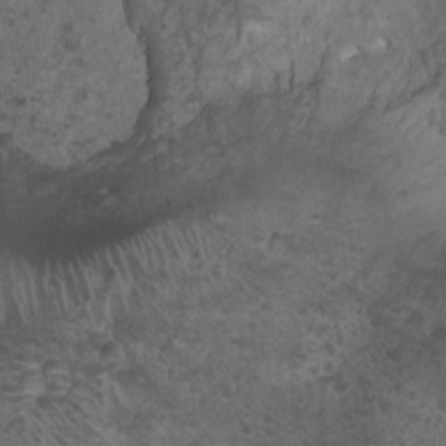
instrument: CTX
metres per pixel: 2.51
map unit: Nhu
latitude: 2.5923
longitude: -15.4238
